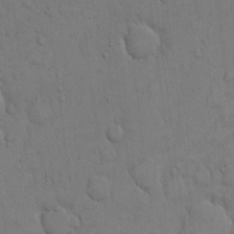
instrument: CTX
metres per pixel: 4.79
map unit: Hto
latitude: 11.7261
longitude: -57.8016
